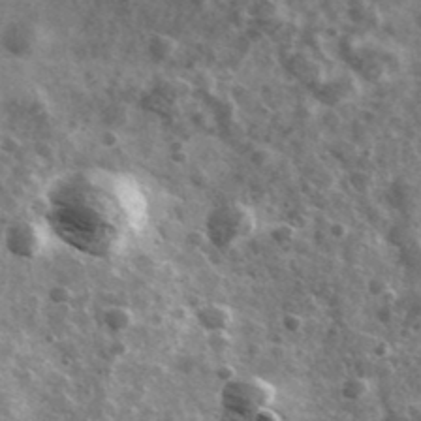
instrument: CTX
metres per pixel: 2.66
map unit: Ave
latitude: 38.6868
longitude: -107.9528
